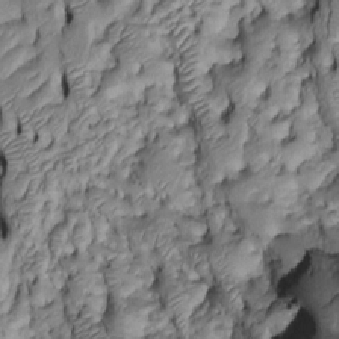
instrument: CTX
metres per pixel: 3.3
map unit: Htu
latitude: -6.5762
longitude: 155.2565
